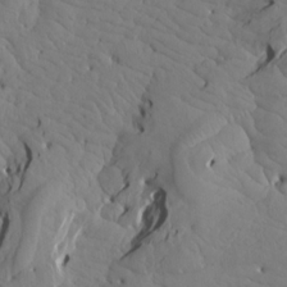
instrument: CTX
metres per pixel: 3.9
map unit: Aa
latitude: 17.9339
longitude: -143.8206
